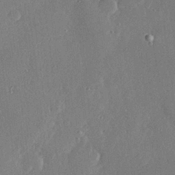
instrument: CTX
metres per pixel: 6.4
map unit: Hve
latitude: 28.5546
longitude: -91.3482
